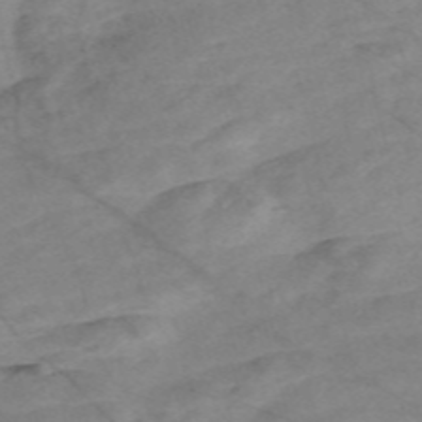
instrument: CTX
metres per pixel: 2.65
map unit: Nve
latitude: -57.8611
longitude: 61.3132
